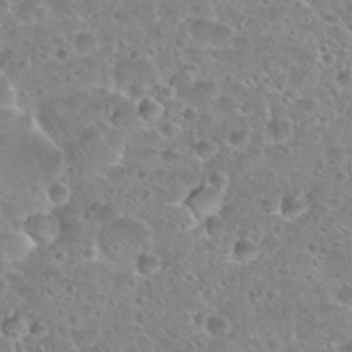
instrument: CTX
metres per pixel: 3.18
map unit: Hto
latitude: 27.3860
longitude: -51.0269
